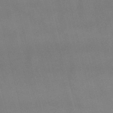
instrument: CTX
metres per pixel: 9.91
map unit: lHb
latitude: -48.7275
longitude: 70.8408
